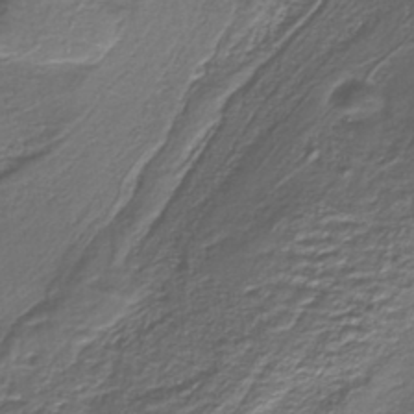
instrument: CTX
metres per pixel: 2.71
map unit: lHb
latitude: -39.5588
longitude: 53.3131
